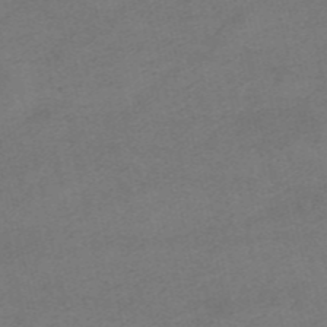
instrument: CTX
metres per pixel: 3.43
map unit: HNhu
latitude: -40.1228
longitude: 104.0283
